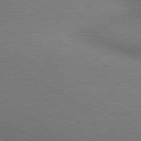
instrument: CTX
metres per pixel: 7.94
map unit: lApd
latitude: 80.3089
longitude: 130.3495
